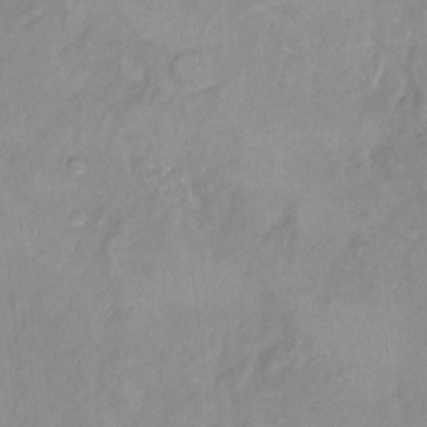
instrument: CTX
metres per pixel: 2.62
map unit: Hto
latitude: 7.3860
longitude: -36.4601
